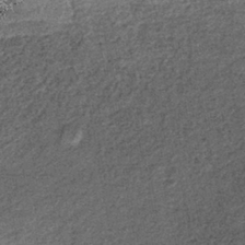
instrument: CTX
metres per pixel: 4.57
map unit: lHb
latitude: -39.0297
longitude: 67.7289
